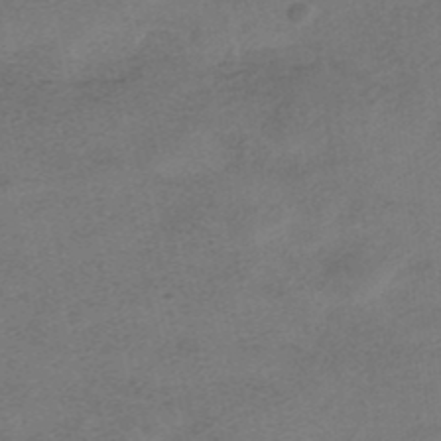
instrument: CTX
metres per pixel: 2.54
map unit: HNhu
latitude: -40.1606
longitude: 104.1794
